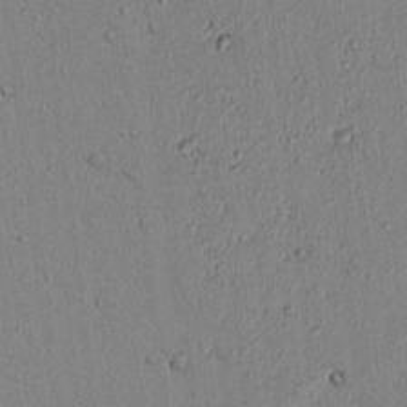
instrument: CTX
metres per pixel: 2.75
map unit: lAvf
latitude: 6.4412
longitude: 168.0661
